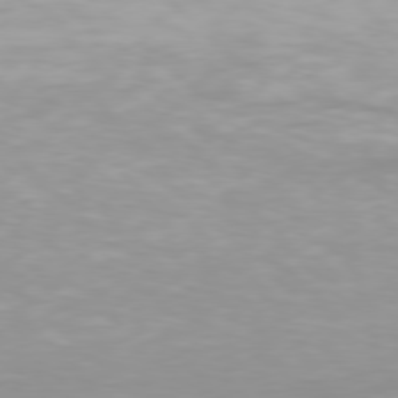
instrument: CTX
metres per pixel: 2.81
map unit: Hpe
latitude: 77.8205
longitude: -132.3845
